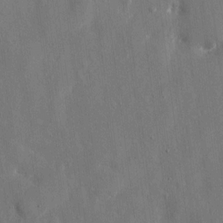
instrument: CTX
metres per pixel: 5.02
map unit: eHh
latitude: 10.5546
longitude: -69.8583
